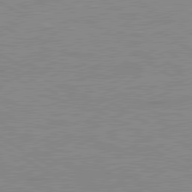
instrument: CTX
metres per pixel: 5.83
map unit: lApd
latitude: 80.0822
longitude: 122.1795
